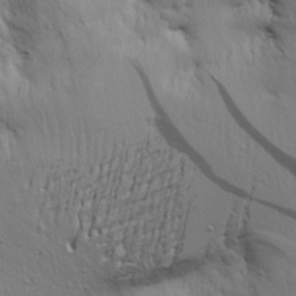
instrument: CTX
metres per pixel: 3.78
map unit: Aa
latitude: 21.8395
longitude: -142.1389
